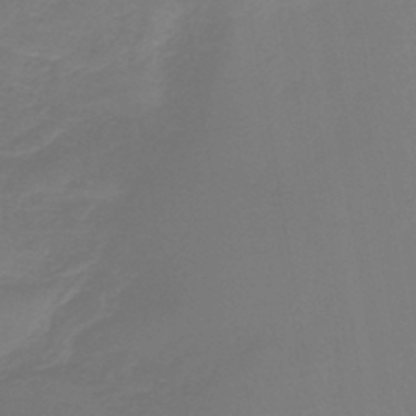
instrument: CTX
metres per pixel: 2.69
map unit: lHb
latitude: -42.4062
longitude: 59.4643
